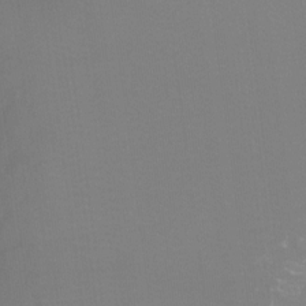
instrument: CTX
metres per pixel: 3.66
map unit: Ht
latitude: -7.6533
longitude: -28.3845
